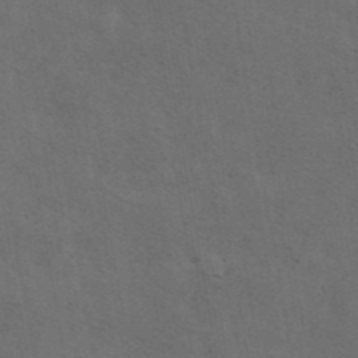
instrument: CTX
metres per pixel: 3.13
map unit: ANa
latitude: 42.7057
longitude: 14.1228
